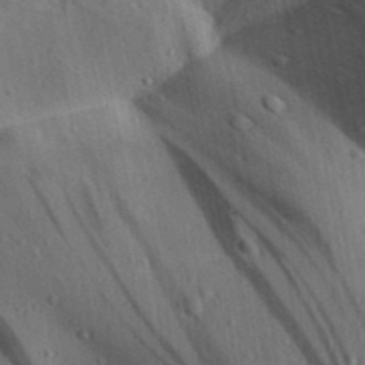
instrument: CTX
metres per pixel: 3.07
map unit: Aa
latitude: 31.4616
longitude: -137.0837
